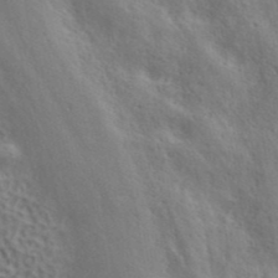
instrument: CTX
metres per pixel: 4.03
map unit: ANa
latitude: 42.5168
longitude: 49.8423
